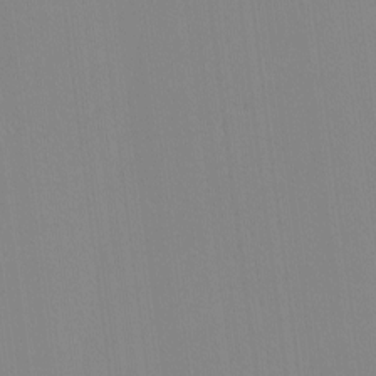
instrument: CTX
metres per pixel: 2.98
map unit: lHvf
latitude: -12.2551
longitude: -104.4223
